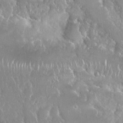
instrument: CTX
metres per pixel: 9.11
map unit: Nhu
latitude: 25.4993
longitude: -60.5734
